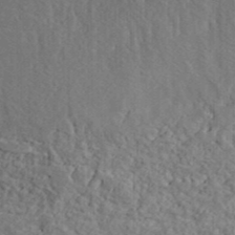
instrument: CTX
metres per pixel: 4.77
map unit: ANa
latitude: 36.7435
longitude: 17.8990
